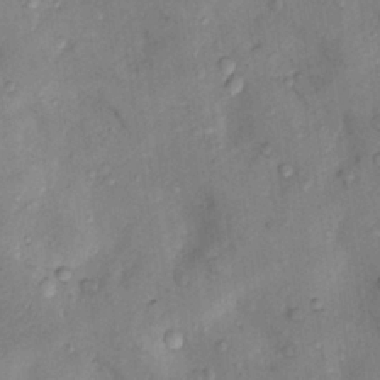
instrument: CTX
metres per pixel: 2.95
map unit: Nhu
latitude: 9.2159
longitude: -25.6127
